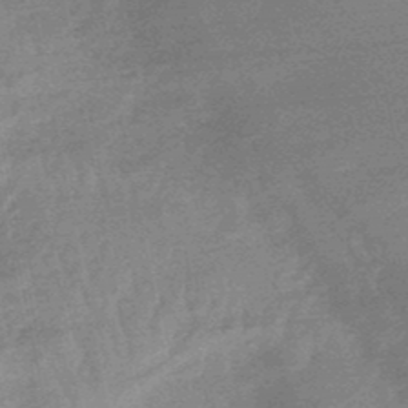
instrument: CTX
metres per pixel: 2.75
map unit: lHb
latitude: -48.0283
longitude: 81.9178
